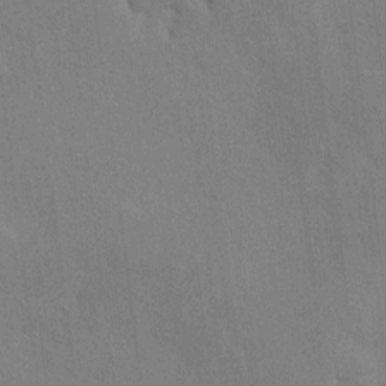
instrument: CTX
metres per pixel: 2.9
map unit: HNhu
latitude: 7.1592
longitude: -2.9324
